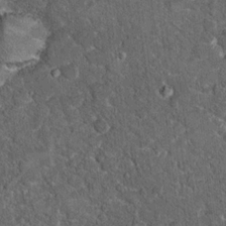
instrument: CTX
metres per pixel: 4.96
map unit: Hto
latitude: 15.8206
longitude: -34.6490
